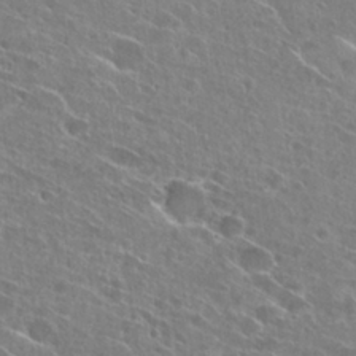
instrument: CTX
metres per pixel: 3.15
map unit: Hto
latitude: 27.1403
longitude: -44.6679
